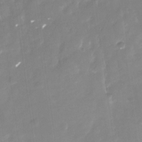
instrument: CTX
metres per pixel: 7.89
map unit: Nhu
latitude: -29.7478
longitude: -78.2145
